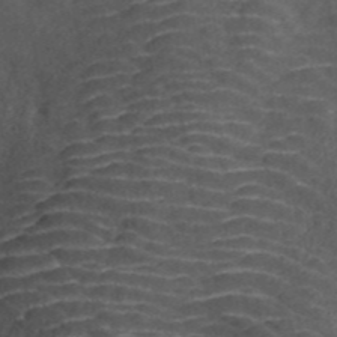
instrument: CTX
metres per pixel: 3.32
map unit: ANa
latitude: 44.4790
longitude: 37.6721
